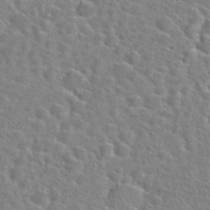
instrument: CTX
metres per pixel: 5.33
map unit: Hto
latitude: 24.9513
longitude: -47.9150
